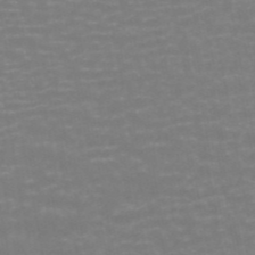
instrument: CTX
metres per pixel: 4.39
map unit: ANa
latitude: 44.6679
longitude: 29.5588
